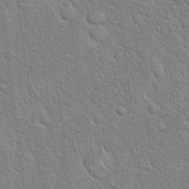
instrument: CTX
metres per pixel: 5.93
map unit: Hto
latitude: 18.1011
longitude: -52.0633
